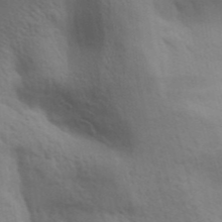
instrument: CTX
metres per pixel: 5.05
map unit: Aa
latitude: 32.0633
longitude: -140.1011
